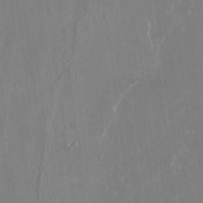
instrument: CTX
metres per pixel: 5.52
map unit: Nhu
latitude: -22.8597
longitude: -72.8191
